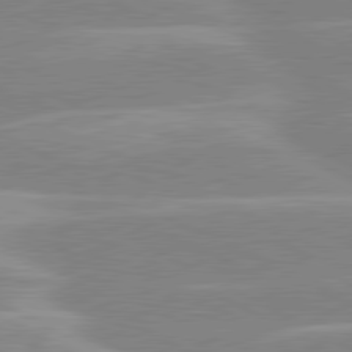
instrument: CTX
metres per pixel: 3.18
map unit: lApd
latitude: 80.6679
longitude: -124.6679
